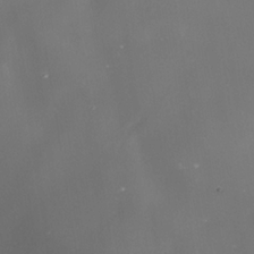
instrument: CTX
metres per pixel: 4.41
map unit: Nhe
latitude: -35.7100
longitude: -91.1970
